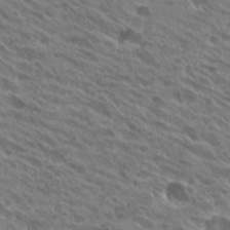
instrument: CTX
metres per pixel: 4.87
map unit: Hto
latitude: 25.9717
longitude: -40.7435
